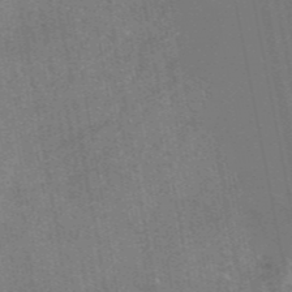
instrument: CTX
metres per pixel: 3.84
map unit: eAb
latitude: 46.2901
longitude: 120.9919
